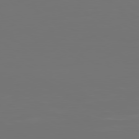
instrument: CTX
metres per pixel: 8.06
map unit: Ap
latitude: -80.5763
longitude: -59.9339
